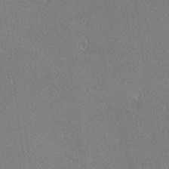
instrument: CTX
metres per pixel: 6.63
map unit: lHvf
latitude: -12.5196
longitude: -104.1011
